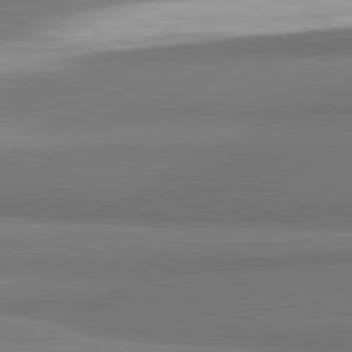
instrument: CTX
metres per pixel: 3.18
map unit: lApd
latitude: 81.8961
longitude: 173.4454
